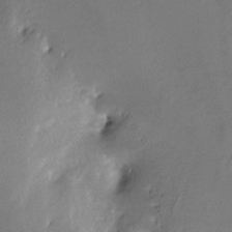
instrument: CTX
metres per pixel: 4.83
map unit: Nve
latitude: -25.3132
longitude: -109.1025
